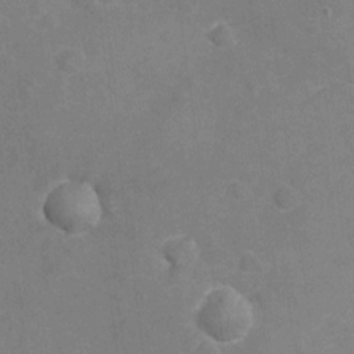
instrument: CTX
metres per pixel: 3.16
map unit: Nhu
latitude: -21.6344
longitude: -55.8205
